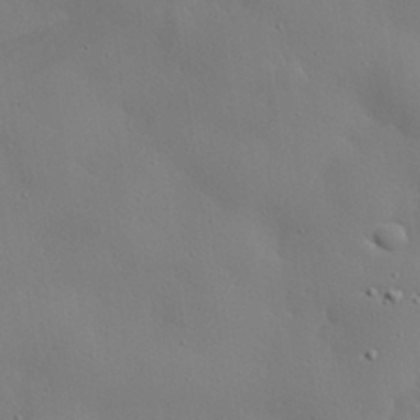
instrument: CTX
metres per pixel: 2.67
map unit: eHh
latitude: 29.7260
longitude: -82.5167
